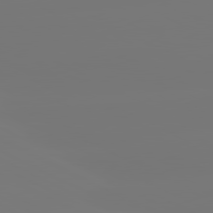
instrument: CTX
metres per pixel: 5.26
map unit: lApd
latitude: 80.9136
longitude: -148.1200
